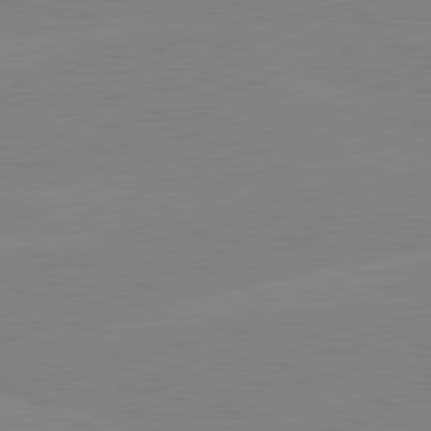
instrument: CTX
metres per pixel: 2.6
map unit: lApd
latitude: 80.2900
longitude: -126.3845
